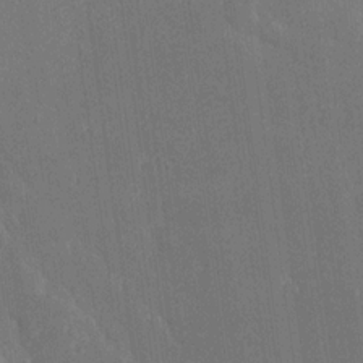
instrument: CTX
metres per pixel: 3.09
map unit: Ave
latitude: 20.5357
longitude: -136.7813
